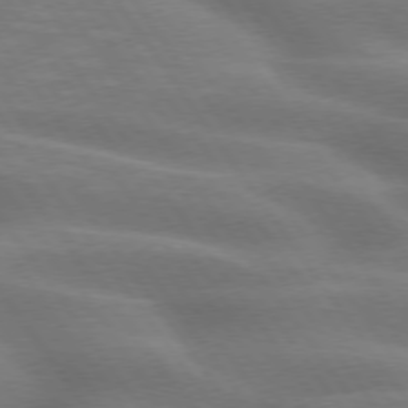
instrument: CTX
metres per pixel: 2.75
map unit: lApd
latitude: 75.1025
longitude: -59.2159
